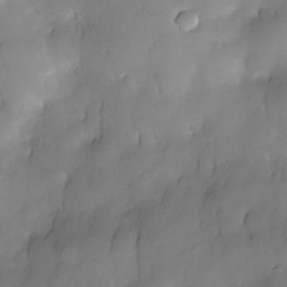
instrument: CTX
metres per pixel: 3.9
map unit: Nhe
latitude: -30.5573
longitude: -139.9906
